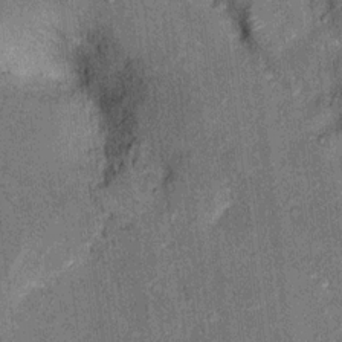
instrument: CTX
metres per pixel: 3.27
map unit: Ht
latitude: 9.1592
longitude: -37.2537
